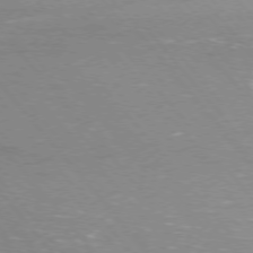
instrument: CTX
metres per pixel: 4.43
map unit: Ap
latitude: -76.9164
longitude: -72.1389
